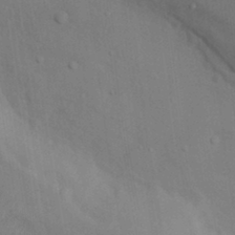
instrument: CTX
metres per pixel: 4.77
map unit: Nhu
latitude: 11.9906
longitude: -28.2144
